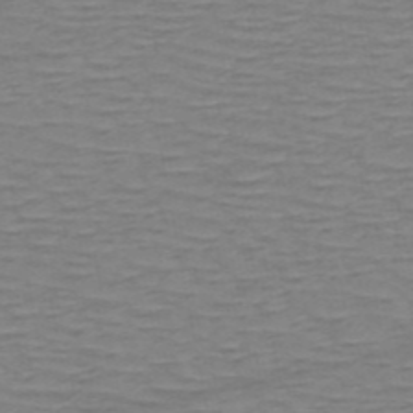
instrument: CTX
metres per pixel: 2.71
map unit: HNb
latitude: -53.7666
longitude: -44.3467
